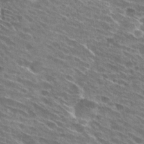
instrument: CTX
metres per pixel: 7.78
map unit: Hto
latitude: 29.5560
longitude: -44.8380
